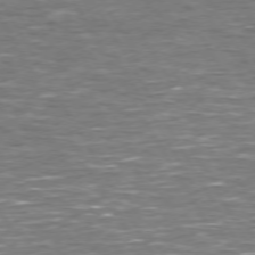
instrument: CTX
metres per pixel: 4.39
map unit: Hpe
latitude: 72.3279
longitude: -124.0822
